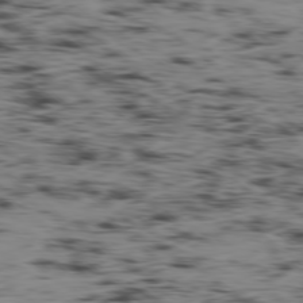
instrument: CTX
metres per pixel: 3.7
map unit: Hpe
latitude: -78.9541
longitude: 12.5574
